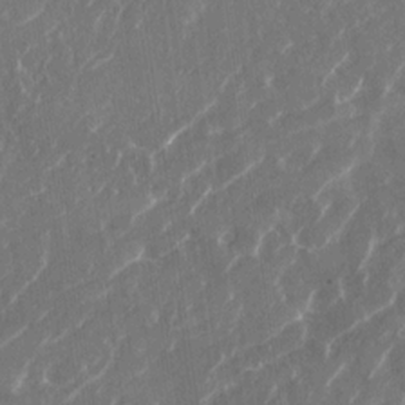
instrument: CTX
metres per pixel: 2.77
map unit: Nhu
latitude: -28.9164
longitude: -71.3670
